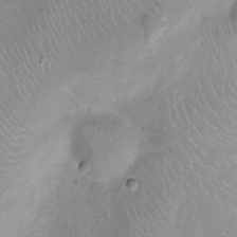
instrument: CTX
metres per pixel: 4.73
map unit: Ht
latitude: -8.2550
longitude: -20.2145
